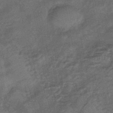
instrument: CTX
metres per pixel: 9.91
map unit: eHb
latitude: -43.3131
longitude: 82.4818
